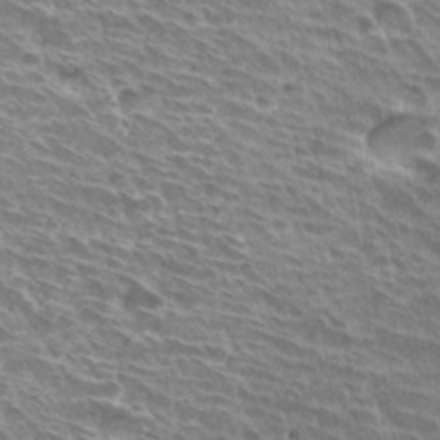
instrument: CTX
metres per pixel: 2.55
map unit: Hto
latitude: 30.8191
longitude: -41.9528
